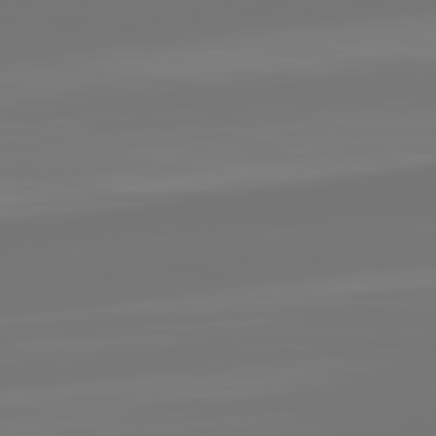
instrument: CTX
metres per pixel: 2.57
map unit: lApd
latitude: 82.1199
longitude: -177.1781
